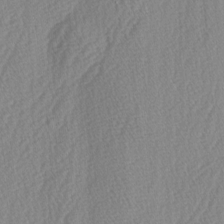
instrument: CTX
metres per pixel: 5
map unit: lAa
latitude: -4.7085
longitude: -130.4412
